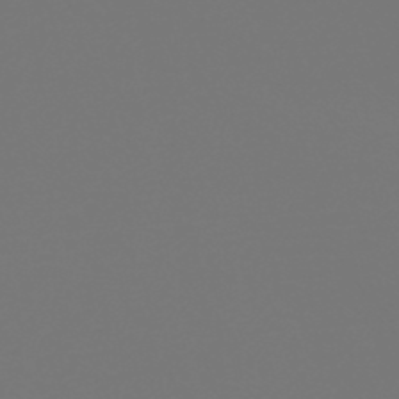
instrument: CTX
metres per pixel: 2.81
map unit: HNb
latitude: -46.2550
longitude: 55.3510
